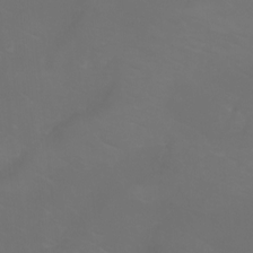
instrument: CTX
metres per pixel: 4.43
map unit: Htu
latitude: -6.2739
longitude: -71.4237
